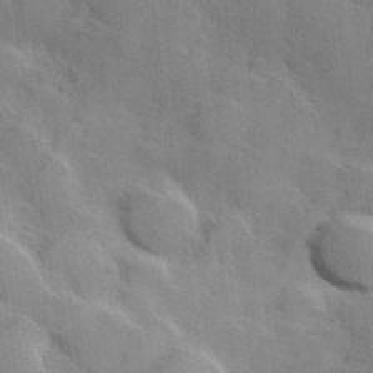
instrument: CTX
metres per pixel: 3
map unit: Hve
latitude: 31.2159
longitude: 151.2187
